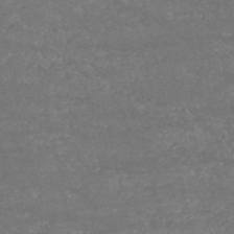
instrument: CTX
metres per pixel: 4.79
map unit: HNb
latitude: -53.0864
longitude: -38.7057
